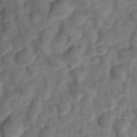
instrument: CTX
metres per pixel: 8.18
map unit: Nve
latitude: -20.0472
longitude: 107.8989
